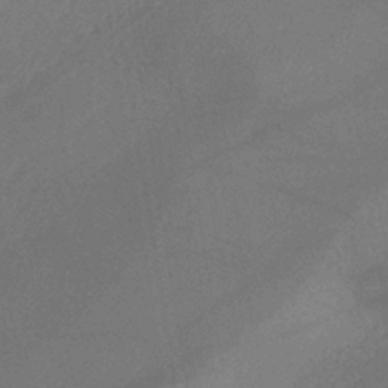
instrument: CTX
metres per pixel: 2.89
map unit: lHb
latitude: -37.7477
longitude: 73.8989
